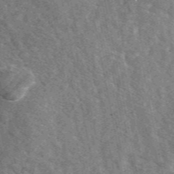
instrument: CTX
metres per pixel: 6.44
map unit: eAb
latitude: 48.1389
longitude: 119.6911
